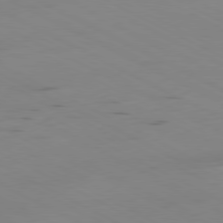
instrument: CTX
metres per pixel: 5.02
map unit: Ap
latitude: -80.7086
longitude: -94.6491
